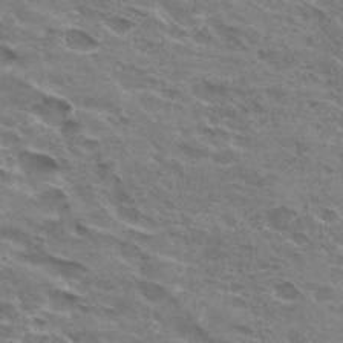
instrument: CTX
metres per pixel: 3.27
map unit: Hto
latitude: 31.9339
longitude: -44.9136
